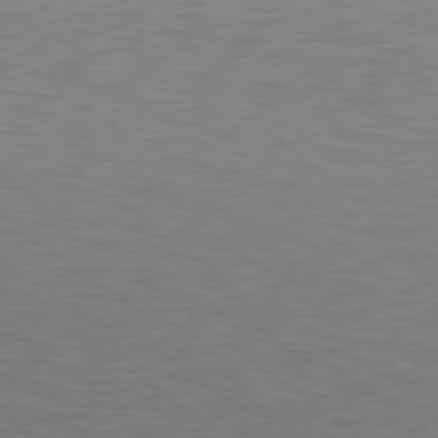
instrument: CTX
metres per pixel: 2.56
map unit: Hpe
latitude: 78.8947
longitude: -162.1956
